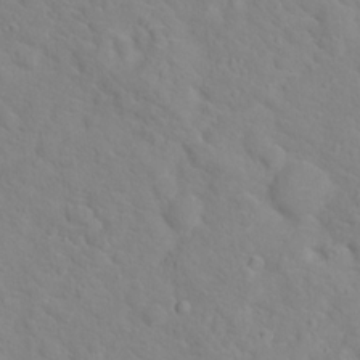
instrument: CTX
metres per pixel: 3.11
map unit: Hto
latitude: 17.3671
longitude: -36.2901
